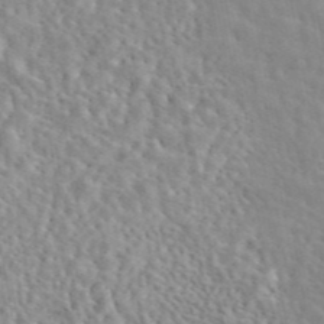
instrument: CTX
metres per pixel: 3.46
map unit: eAb
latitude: 44.4223
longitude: 112.7463
